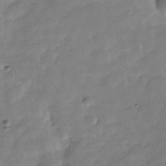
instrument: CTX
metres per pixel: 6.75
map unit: Hve
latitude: -31.4265
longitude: 92.4251
